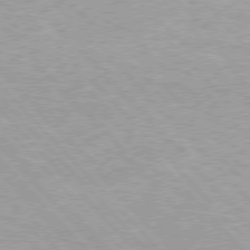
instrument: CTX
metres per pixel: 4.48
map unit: Hpe
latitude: 76.1577
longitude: -152.6680
